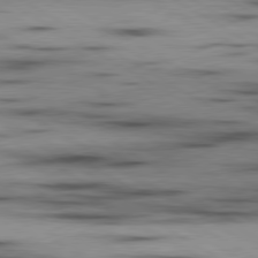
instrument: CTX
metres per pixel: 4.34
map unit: lApd
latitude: 80.0822
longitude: 157.7666
